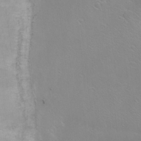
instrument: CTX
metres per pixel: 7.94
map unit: Ht
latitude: 0.9324
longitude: -35.8205
